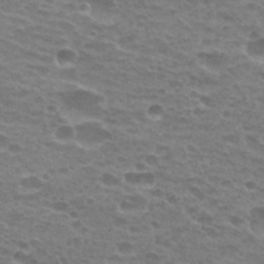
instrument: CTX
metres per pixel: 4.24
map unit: Hto
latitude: 25.9150
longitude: -29.6694
